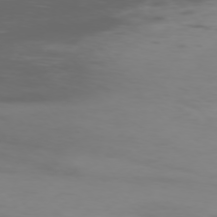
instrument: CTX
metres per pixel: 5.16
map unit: Ap
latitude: -75.8612
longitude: -67.4993
